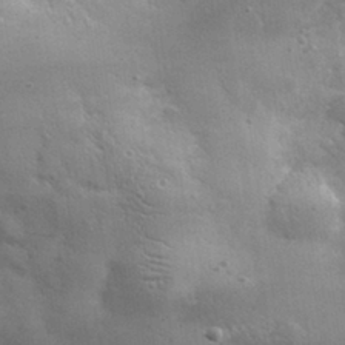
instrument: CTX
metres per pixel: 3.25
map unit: lHvf
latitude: 31.6694
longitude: -89.2537
